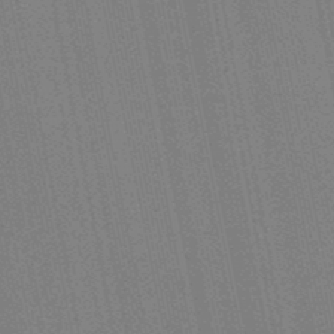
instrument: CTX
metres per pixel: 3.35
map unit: lHb
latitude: -46.4629
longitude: 57.4265
